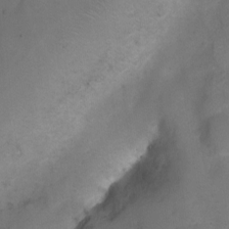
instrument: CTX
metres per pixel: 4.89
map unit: Ht
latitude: 1.6127
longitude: -35.7827
